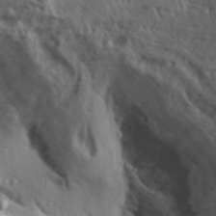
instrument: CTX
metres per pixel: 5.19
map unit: Aa
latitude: 30.3845
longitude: -136.1956
